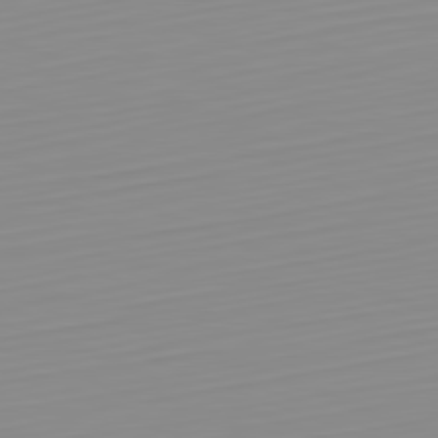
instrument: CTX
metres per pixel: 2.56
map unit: Hpe
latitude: -82.2739
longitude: 17.3699
